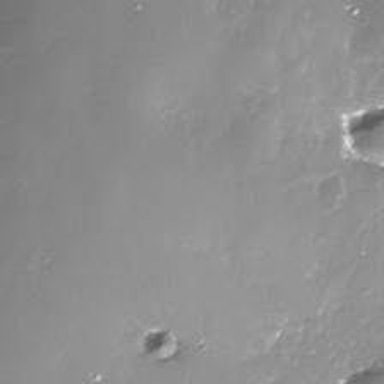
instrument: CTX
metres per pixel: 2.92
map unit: Nhe
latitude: -33.7856
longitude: -88.8191
